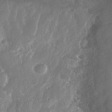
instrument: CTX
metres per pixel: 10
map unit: Nhu
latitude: 25.2914
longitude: -61.0458
